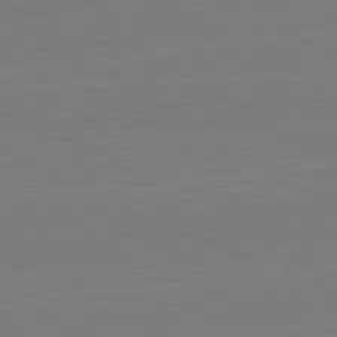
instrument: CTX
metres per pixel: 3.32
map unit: lApd
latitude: 82.2522
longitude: -157.4993
